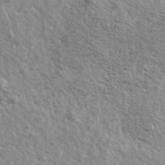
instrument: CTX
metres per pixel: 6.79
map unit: Ave
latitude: 39.6127
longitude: -109.9528
